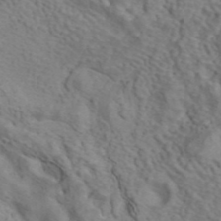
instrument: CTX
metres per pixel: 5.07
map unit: ANa
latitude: 42.1011
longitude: 14.7463
